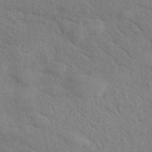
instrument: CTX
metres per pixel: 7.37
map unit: eAb
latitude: 43.0270
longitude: 113.3321
